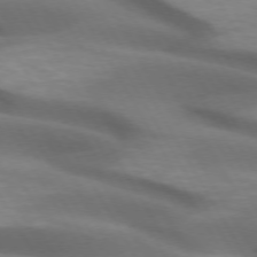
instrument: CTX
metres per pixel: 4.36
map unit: lApd
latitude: 72.7436
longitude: -51.4426
